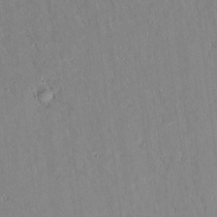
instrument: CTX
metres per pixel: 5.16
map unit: lAvf
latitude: 8.4412
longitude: 167.9178
